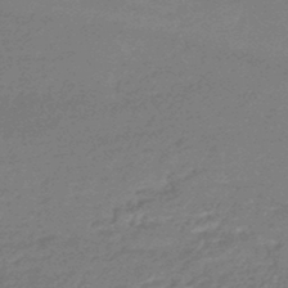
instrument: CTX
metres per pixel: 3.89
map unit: HNhu
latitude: -45.5588
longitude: 93.4643
